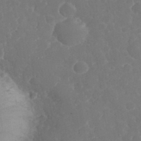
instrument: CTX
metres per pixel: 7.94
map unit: eHh
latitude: 33.0647
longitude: -60.9702
